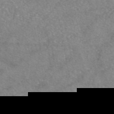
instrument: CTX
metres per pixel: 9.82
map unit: eAb
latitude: 47.1026
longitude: 122.9920
